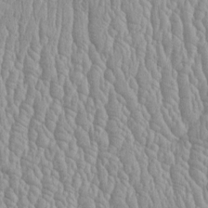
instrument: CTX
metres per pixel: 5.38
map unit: Htu
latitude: -5.7855
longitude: 156.6707
